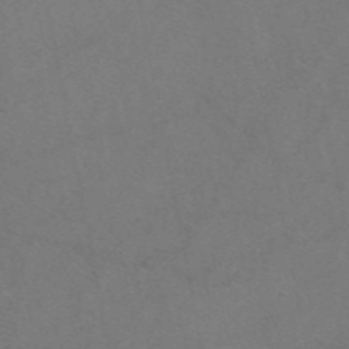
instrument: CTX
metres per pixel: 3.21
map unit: eAb
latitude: 47.9150
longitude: 109.7855
